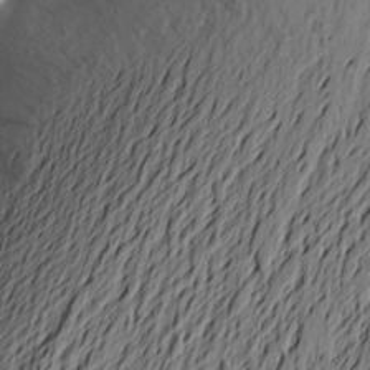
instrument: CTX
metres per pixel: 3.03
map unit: Aa
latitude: 22.4223
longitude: -149.1403
